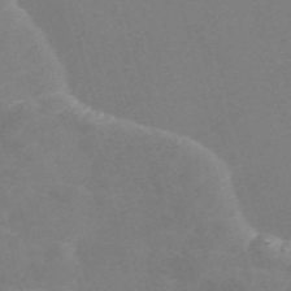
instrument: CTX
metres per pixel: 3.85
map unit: Nve
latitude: -58.0094
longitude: 57.2187
